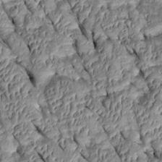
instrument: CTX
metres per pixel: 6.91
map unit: Htu
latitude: 1.2159
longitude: 148.2740
